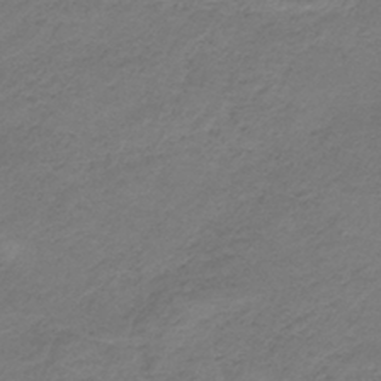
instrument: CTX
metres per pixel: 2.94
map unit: HNb
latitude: -35.6344
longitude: 56.6518
